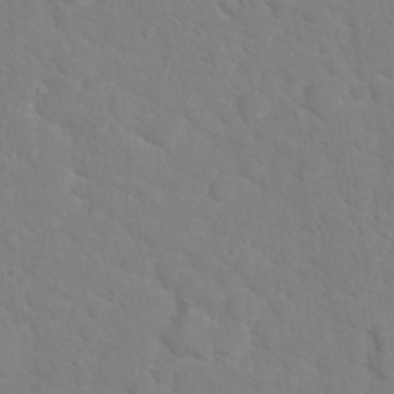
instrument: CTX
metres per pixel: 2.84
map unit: Hto
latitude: 17.7639
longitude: -36.4034
